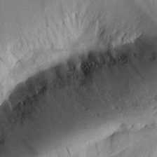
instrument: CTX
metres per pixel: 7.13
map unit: Aa
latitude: 10.4601
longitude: -142.8569
